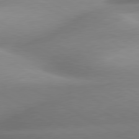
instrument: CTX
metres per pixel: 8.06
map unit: lApd
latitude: 80.1389
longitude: -158.8191
